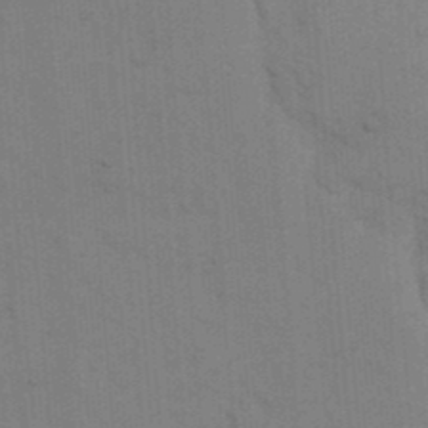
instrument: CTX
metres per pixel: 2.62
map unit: eHh
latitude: 18.6679
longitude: -63.8206
